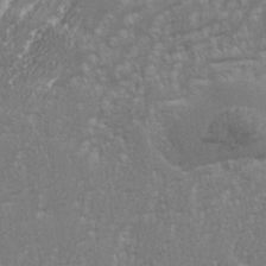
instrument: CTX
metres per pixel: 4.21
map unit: eHh
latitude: 34.6679
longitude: -132.6491
